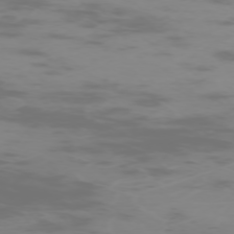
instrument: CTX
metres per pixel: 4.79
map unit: Hpe
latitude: -73.9745
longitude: 6.1417
